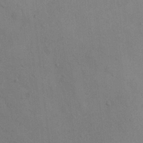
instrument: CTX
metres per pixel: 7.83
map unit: Nhu
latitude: 7.4993
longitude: -24.4790
